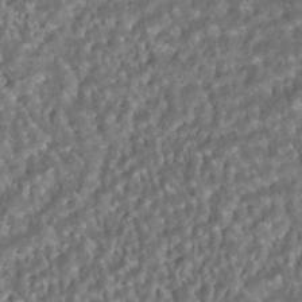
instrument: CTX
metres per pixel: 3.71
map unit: ANa
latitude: -41.1053
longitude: 105.5588
